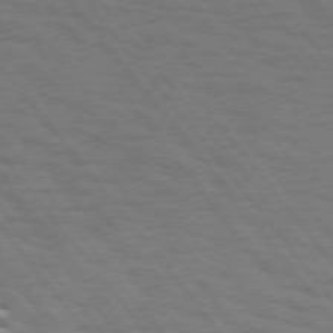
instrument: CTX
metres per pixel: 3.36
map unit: Hpe
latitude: 74.9136
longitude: -138.3467
